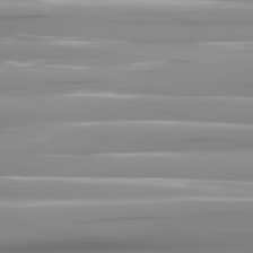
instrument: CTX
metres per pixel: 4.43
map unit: lApd
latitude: 81.7261
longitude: -140.5923
